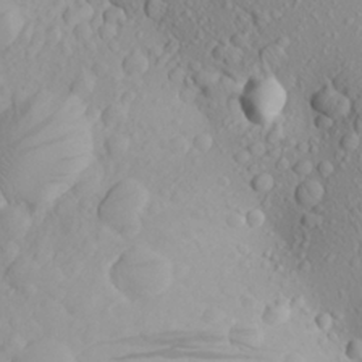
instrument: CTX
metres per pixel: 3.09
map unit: Aa
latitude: 23.4804
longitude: -144.1578
